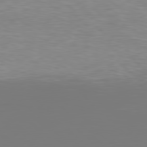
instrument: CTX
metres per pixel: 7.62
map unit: Hpe
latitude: 78.4790
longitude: -167.4426
